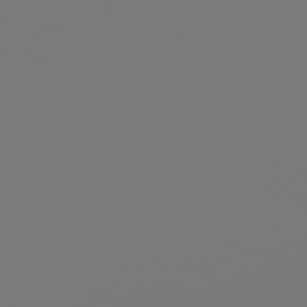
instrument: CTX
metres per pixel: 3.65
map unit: Hpe
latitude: 76.3089
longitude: -136.9136
